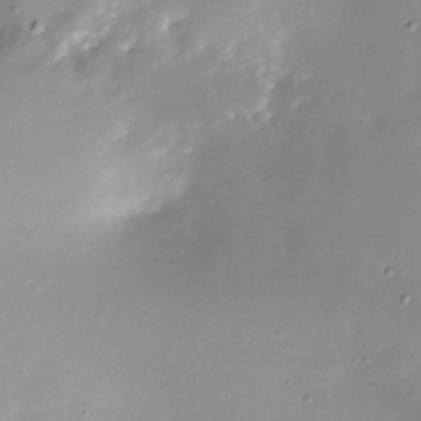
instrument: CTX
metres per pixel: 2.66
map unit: Nhe
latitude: -31.7855
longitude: -117.0459
